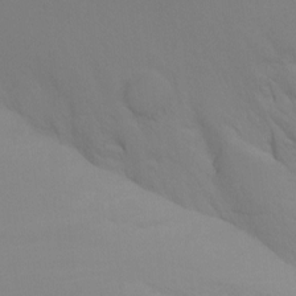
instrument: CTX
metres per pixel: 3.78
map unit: Ht
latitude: -8.7652
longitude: -32.4223
